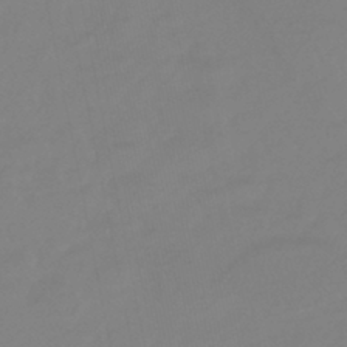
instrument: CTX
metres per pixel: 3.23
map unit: lHb
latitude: -42.2739
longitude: 75.5211
